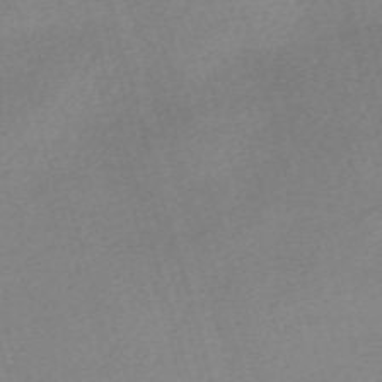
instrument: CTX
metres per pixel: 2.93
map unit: eHh
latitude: -61.5021
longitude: 53.3131
